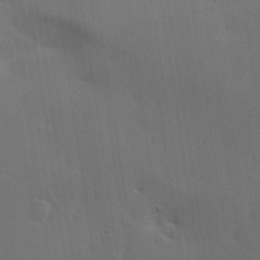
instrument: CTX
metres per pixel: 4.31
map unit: lAa
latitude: 19.8205
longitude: -138.7435
